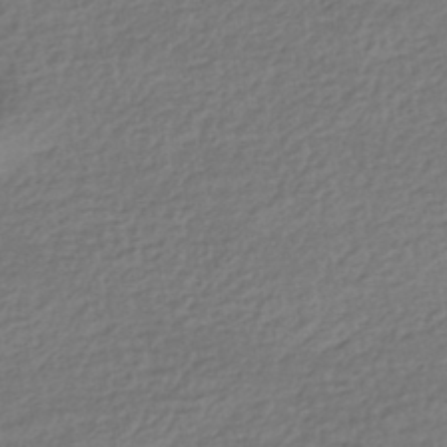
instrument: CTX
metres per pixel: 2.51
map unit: HNhu
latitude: -43.5399
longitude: 97.6722
